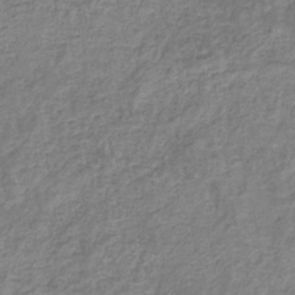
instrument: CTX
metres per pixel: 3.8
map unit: eHb
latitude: -34.1228
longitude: 75.5022
